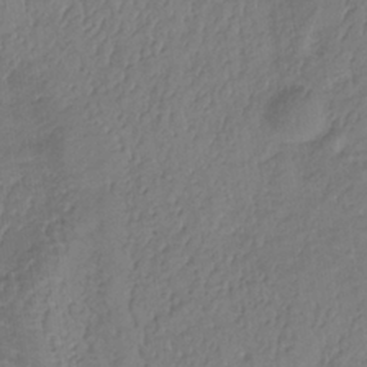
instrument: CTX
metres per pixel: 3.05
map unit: lHb
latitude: -34.4440
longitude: 71.1431
